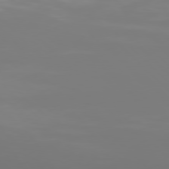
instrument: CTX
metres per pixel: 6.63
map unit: Hpe
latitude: 77.5560
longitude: -133.9339
